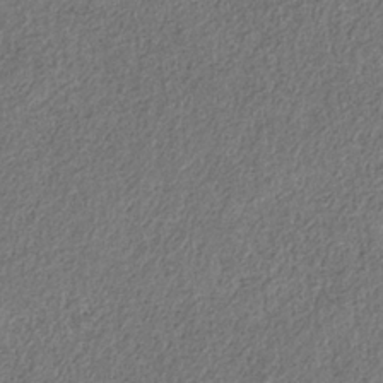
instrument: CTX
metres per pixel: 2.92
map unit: HNb
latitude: -32.3684
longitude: 59.6343
